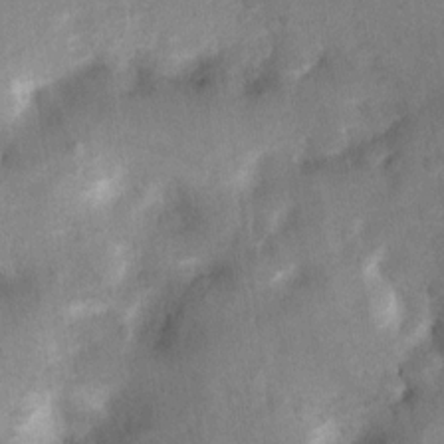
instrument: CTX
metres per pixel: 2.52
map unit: Ht
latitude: 4.4979
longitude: -29.5749
